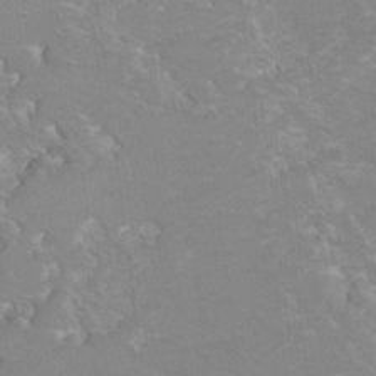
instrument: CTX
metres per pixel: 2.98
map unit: Hto
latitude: 6.7246
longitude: -30.7436
